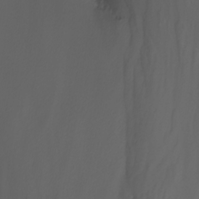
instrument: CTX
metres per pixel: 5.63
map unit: Nhu
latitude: -7.8233
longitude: -76.9891
